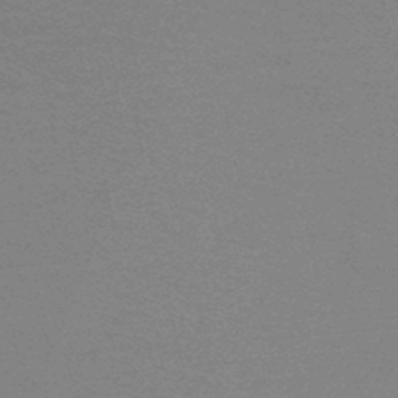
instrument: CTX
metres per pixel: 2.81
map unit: HNb
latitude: -48.3873
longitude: -49.3671
